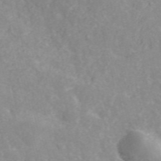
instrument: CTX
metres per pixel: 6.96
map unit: ANa
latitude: 40.7813
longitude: 34.3117
